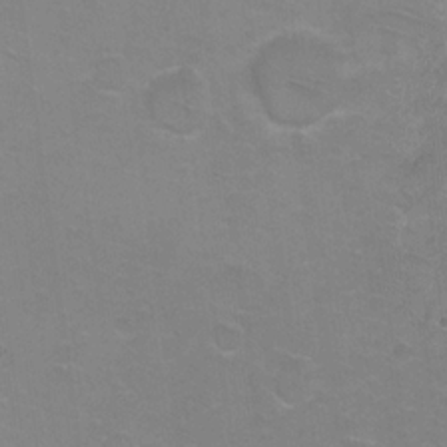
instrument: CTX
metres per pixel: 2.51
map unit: Ht
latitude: 1.6694
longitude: -32.7246
